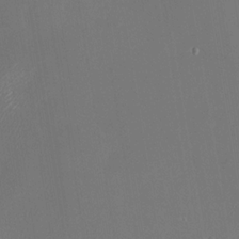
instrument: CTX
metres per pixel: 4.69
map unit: Nhu
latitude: -23.8045
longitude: -73.1215
